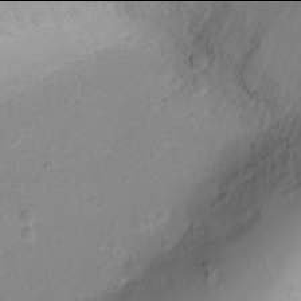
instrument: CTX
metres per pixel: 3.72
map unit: Ht
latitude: -2.0094
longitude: -29.5938
